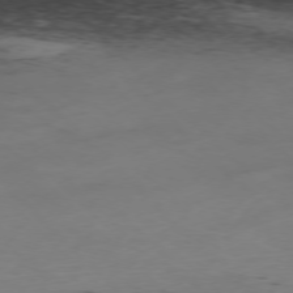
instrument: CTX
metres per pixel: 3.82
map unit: Hpe
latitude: -77.2943
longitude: 11.9367
